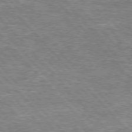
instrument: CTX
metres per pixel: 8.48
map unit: lApd
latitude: 76.4979
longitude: -74.8758
